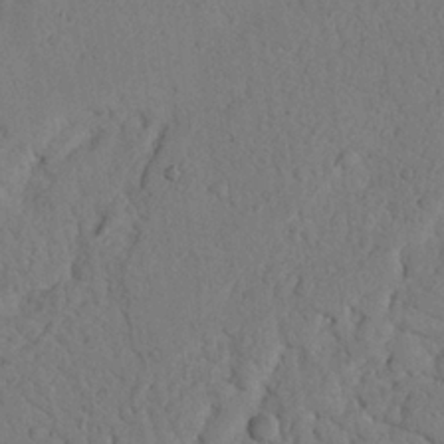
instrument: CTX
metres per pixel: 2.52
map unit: Nhu
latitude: 21.6316
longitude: -75.8017
